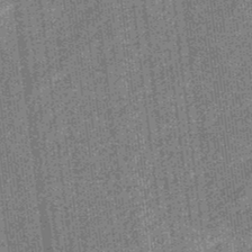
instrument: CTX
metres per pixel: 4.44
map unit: eHb
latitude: -32.3118
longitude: 74.0094
